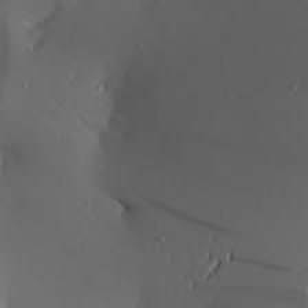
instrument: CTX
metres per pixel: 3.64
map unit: Aa
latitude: 22.2145
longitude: -146.8758
